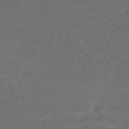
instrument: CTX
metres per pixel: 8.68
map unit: eHb
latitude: -32.6519
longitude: 71.3699
